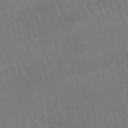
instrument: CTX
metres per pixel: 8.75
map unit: lHb
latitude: -46.0850
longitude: 77.3321
